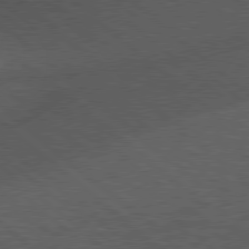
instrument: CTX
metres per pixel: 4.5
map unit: Hpe
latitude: 78.2523
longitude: -154.5168
